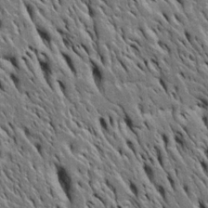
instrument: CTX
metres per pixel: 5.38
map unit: Htu
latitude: -3.6721
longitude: 150.8785
